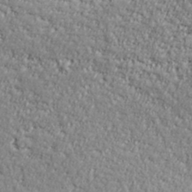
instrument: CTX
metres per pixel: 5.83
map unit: lHvf
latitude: 38.1578
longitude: -92.0822
